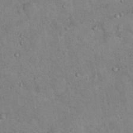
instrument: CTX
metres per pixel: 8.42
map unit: Nhu
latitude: 14.7247
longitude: -28.7246
